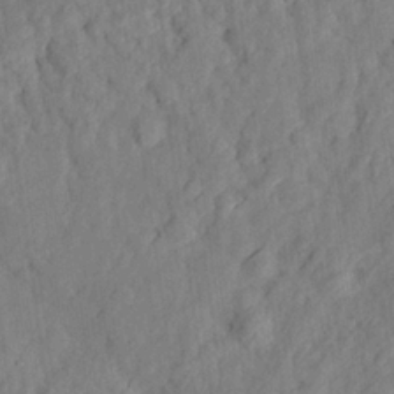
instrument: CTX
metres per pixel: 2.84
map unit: eHh
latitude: 24.5923
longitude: -79.7828
